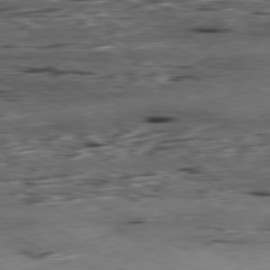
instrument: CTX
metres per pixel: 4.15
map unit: Ap
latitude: -80.3307
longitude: -53.7072
